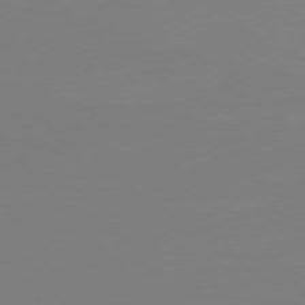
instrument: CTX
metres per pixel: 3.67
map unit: Hpe
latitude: 76.2144
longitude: -127.2726
